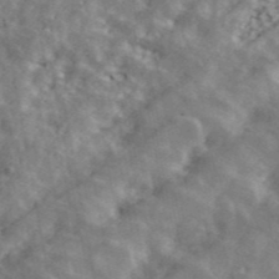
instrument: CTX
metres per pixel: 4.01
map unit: ANa
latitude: 43.5749
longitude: 47.4643
